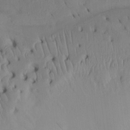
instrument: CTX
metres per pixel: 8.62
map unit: Htu
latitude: -3.3320
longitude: 152.2172
